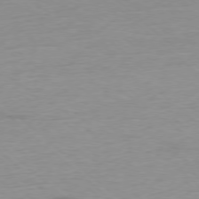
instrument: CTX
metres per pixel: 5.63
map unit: Ap
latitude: -78.1228
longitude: -87.7827
